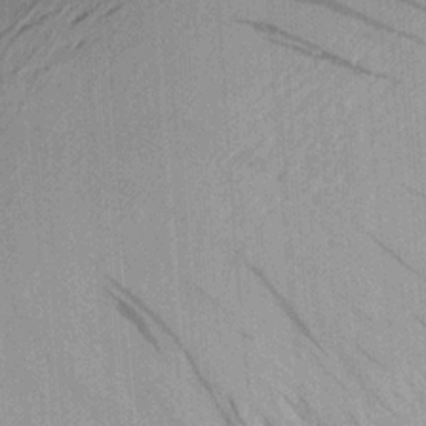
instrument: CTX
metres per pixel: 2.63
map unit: Aa
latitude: 21.7261
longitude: -144.2711
